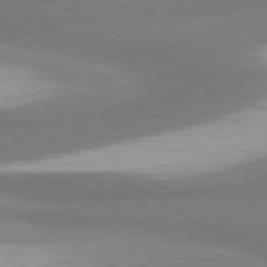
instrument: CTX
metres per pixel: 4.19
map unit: lApd
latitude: 80.6868
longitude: 177.6155
